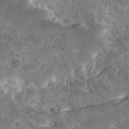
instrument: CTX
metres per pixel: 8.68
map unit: Ave
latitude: 10.7246
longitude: -105.5183
